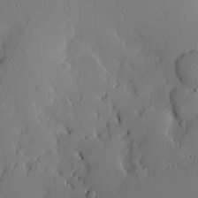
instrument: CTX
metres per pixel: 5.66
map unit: Nve
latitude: -8.2172
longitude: 175.7666
